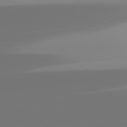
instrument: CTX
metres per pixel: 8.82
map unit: lApd
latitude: 82.1577
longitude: -150.8758
